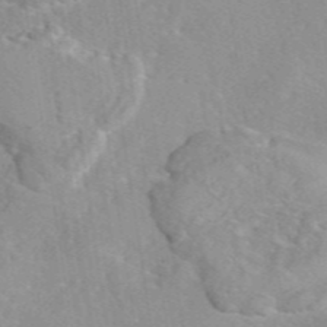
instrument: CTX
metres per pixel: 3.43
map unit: eAb
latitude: 46.0822
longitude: 111.5777
